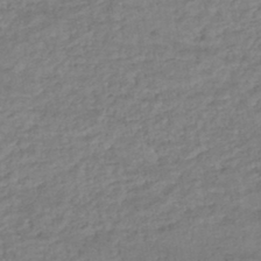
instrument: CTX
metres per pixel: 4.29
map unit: HNhu
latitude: -43.8989
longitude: 102.2173
